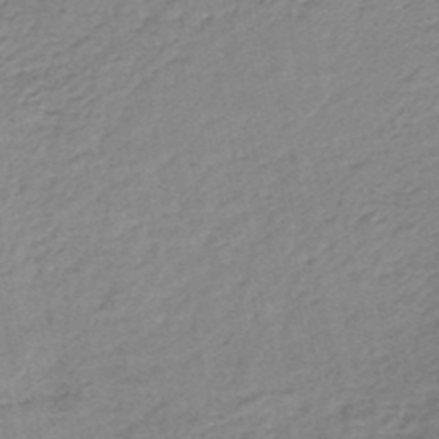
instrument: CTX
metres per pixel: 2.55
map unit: lHb
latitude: -35.0108
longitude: 60.6330
